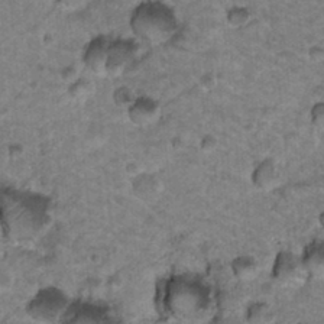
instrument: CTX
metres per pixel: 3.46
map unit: Nhu
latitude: 18.7435
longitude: -32.9325
